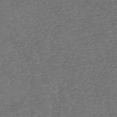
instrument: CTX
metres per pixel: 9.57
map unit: eHh
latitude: -54.9920
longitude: -90.2145
